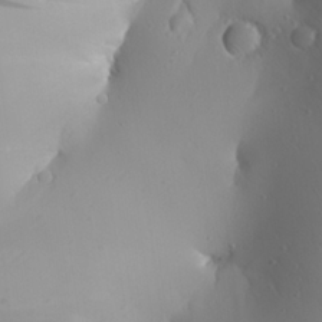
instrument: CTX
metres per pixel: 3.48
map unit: Aa
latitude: 25.3859
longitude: -144.4790
